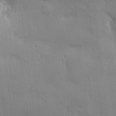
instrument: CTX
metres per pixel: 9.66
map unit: Nhu
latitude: 3.0647
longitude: -75.3482
